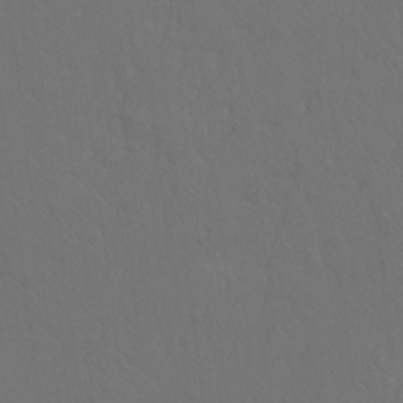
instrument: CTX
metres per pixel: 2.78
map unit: Hto
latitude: -10.7085
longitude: -38.0255
